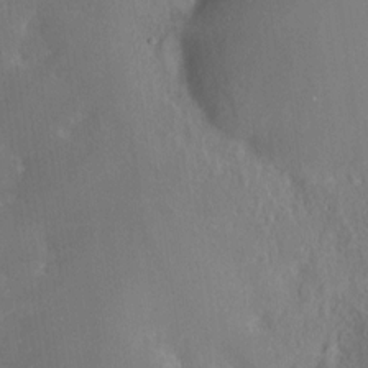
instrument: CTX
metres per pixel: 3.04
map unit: Nhe
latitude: -26.9919
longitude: -110.2712
